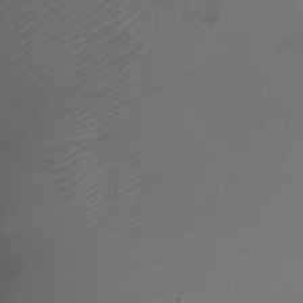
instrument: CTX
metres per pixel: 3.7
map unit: Nhu
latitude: -23.1998
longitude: -71.5749
